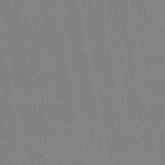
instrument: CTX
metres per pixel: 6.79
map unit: lHb
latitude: -46.4251
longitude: 69.6721
